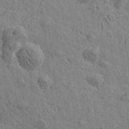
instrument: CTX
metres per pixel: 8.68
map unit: Htu
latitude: -0.2362
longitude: -175.7261
